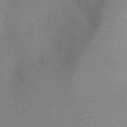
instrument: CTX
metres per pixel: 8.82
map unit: Ht
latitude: -9.2565
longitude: -23.7072
